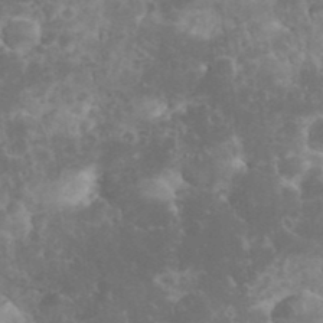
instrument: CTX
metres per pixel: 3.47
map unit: eHh
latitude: 34.8758
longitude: -62.4412
